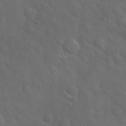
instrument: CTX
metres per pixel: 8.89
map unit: Hto
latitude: 18.1200
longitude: -53.3104
